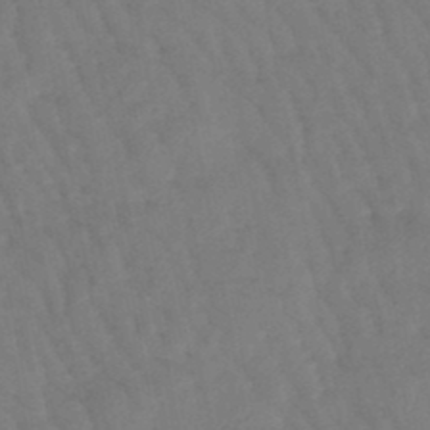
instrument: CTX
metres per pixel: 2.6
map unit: eHb
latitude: -46.7463
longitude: 80.7841
